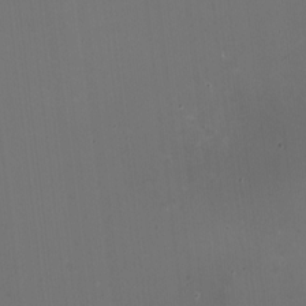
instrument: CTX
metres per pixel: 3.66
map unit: HNhu
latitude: -2.2739
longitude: -3.2915
